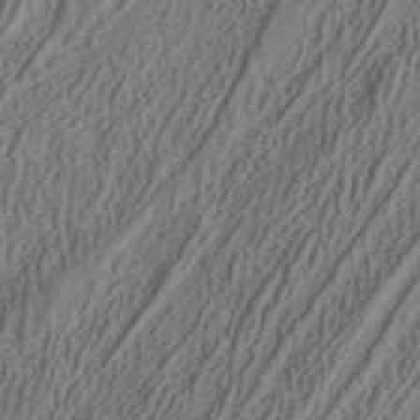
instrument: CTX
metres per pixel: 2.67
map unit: ANa
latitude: 41.7260
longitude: 34.6518
